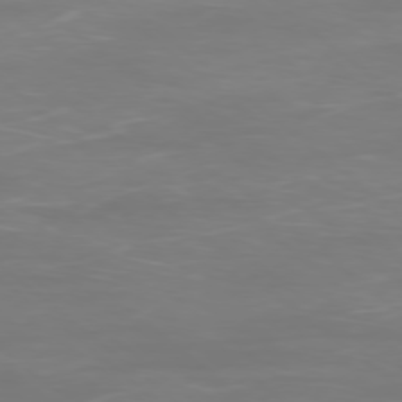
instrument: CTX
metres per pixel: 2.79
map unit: Ap
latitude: -78.2739
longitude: -95.1592
